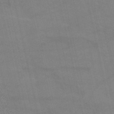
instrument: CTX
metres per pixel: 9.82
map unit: HNb
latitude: -53.3887
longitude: -47.1592
